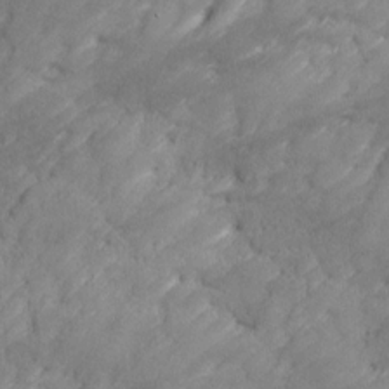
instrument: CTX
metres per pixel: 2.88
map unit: Ave
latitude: 17.1403
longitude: -135.8583
